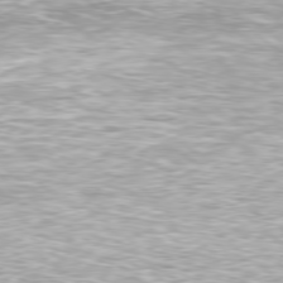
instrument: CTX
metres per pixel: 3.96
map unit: Ap
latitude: -79.8044
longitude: -61.1781
